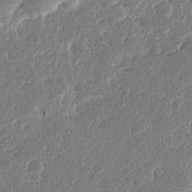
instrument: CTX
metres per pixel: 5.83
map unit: Ave
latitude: 14.5546
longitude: -138.0255
